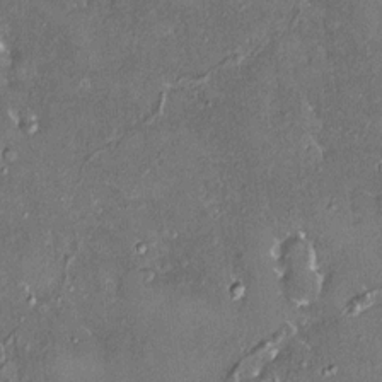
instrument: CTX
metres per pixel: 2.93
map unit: HNhu
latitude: 3.6883
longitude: 7.1242
